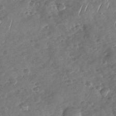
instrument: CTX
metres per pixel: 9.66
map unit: Nhu
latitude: -30.2172
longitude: -60.8002
